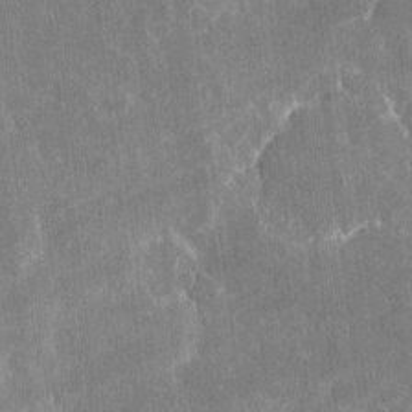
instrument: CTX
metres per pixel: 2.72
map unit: eHh
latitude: 5.0647
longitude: -67.8205
